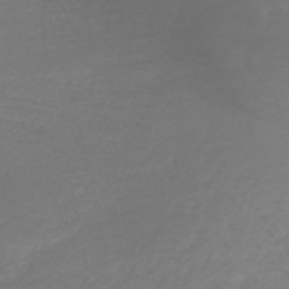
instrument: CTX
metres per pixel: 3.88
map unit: lHb
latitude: -37.9556
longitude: 71.6911
